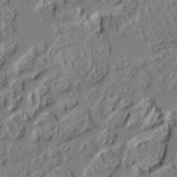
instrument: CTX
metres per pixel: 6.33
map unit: Nhu
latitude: 20.7247
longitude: -78.2145
